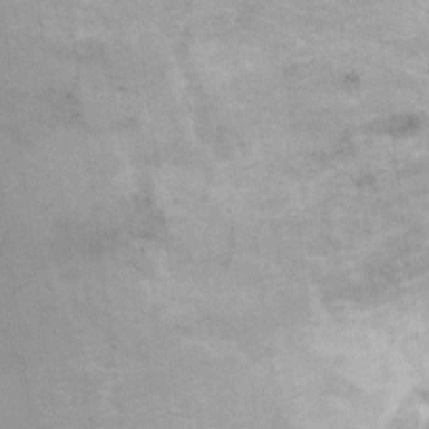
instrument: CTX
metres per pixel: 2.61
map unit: Ht
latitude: 5.6883
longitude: -36.7246
